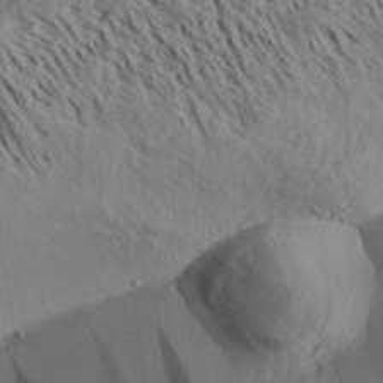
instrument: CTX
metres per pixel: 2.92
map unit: Aa
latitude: 31.6316
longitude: -137.6883
